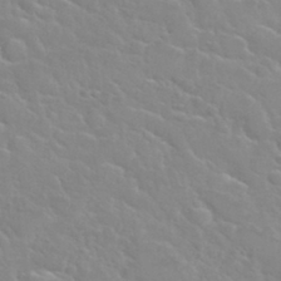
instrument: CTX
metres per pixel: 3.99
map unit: Nhu
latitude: 31.4427
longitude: -50.9513
